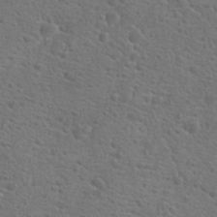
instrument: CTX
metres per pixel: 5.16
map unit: Hto
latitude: 19.4804
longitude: -42.4412
